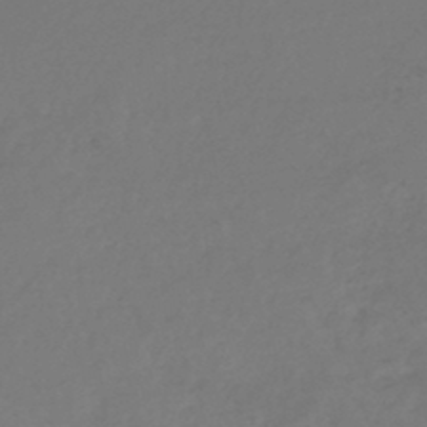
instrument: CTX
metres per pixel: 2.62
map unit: lHb
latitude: -44.9731
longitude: 68.7841
